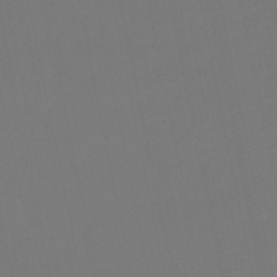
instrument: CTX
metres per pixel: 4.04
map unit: lHb
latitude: -50.1984
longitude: 80.8975
